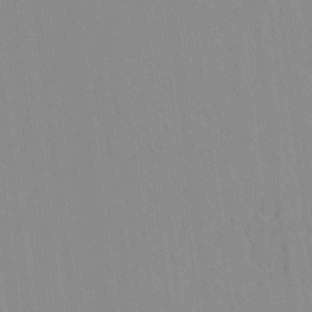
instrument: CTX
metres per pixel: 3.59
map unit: HNhu
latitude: -4.7841
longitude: 14.6330
